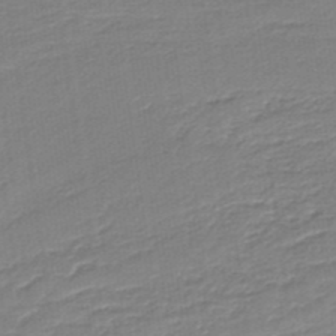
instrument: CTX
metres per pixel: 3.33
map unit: lHb
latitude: -35.5777
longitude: 60.1417
